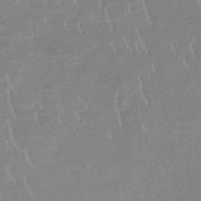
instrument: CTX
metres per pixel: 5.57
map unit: lHb
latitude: -33.8612
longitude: 69.2753
